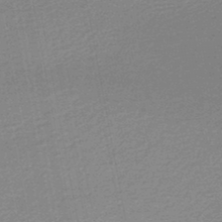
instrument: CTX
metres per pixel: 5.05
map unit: lHb
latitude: -46.6707
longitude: 58.1038
